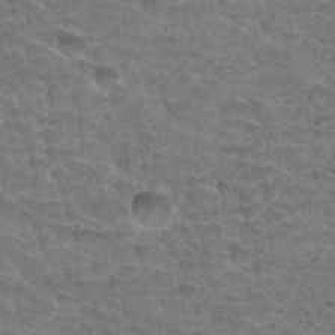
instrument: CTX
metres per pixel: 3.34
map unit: Hto
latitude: 34.1200
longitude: -44.1200
